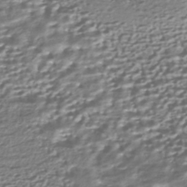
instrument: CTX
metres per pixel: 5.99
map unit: HNhu
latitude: -43.5777
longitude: 98.5196
